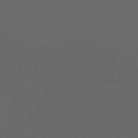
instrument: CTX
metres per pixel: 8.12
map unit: Hpe
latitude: 74.0633
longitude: -124.7246
